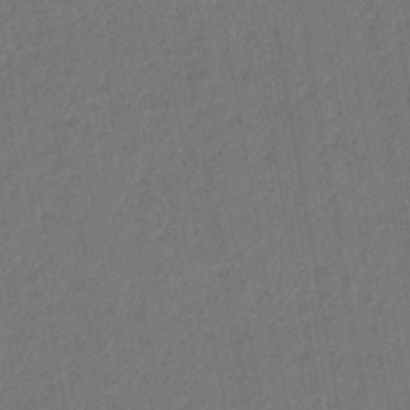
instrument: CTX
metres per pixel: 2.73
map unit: lHb
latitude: -43.1620
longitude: 61.0675
